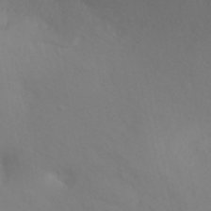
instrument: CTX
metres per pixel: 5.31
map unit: ANa
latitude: 40.7624
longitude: 22.7274
